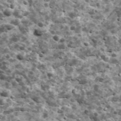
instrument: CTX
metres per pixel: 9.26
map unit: Ave
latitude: 17.3671
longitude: -134.6868
